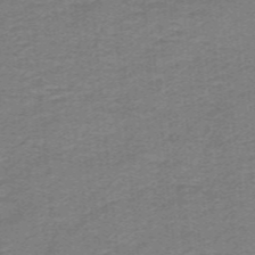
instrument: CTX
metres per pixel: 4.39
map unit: lHb
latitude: -41.1809
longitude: 54.1228
